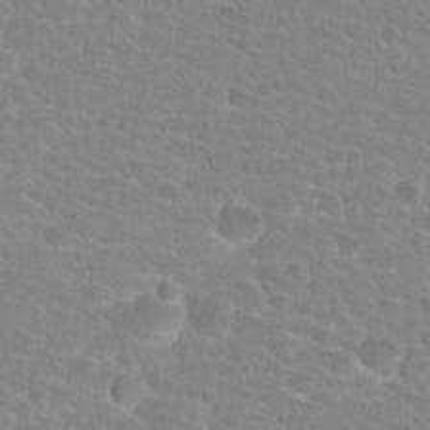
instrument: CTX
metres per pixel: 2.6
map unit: Hto
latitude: 25.3292
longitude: -48.6679
